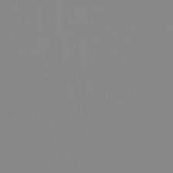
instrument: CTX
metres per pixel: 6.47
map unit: Ht
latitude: -13.8989
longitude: -51.2537
